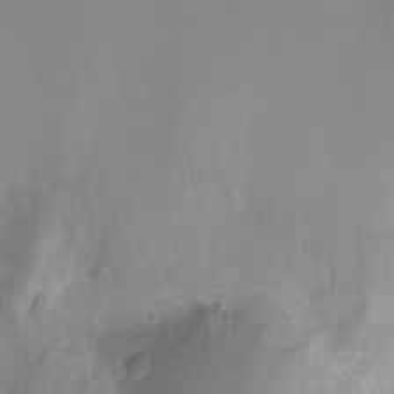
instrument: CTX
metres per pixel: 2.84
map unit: Ht
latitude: -11.8422
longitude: -24.3467
